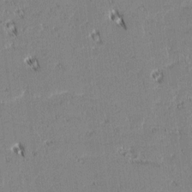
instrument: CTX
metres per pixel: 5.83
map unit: lAvf
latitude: 1.9528
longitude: -106.9892
